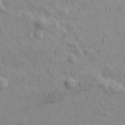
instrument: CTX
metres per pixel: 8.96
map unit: Ave
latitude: 17.8017
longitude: -133.3482
